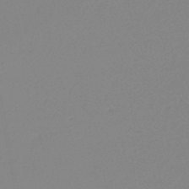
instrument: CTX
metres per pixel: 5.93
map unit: HNb
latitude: -46.2928
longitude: -39.5182
